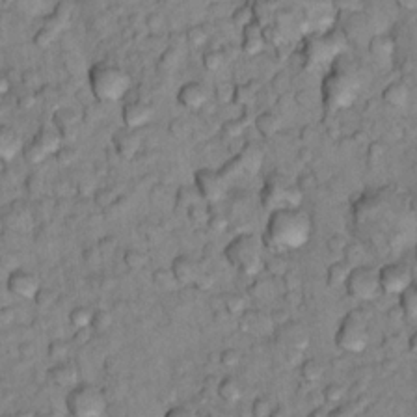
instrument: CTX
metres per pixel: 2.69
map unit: Hto
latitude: 15.3293
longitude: -30.3279
